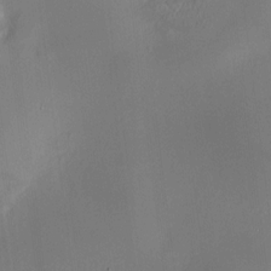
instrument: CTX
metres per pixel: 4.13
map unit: HNhu
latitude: 9.4804
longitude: 10.2362
